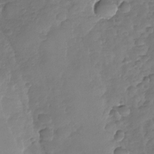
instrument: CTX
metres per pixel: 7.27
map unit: Nhu
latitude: -30.0283
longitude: -61.3670
